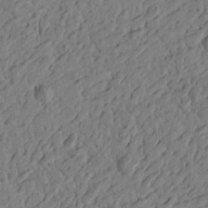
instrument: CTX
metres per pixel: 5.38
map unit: Htu
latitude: -3.8044
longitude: -179.2537
